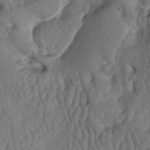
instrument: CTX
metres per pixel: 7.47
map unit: lAa
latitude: -5.8800
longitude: -126.6869
